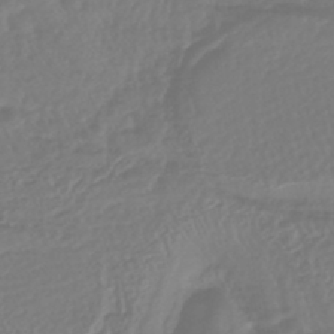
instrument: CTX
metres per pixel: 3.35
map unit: lHb
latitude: -43.0486
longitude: 77.4076
